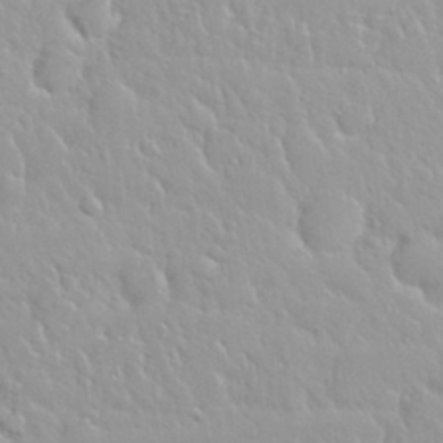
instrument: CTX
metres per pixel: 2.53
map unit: Nhu
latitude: 29.7072
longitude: -55.5938
